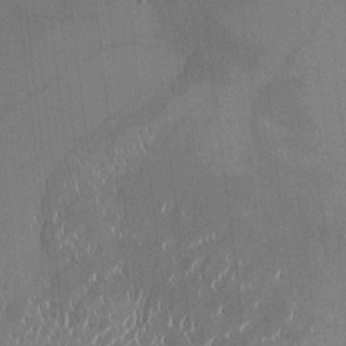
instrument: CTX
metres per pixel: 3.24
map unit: HNhu
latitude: -1.1054
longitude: -7.3671
